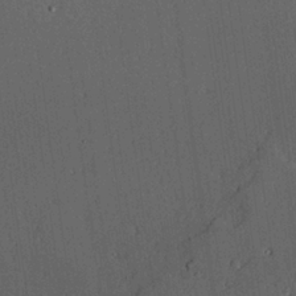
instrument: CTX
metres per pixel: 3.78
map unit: lAvf
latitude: 24.7624
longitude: -111.2537
